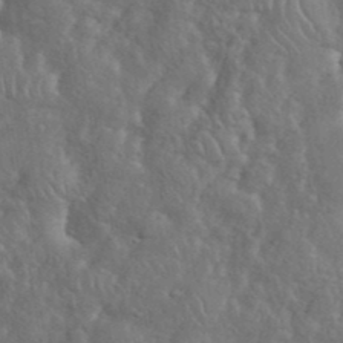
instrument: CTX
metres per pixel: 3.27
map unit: eHh
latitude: 38.2711
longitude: -57.8394
